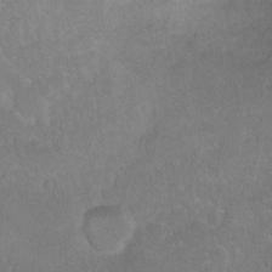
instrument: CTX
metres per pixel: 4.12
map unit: Ht
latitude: 1.0269
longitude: -32.3278
